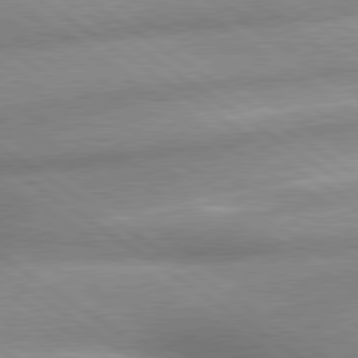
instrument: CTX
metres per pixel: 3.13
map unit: lApd
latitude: 79.8773
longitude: -168.3467
